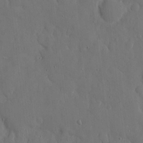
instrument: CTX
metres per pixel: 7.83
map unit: eHh
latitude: 6.9514
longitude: -68.3278
